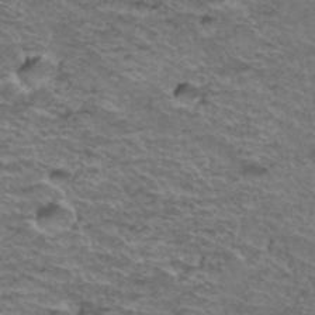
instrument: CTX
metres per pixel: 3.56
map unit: Hto
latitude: 37.8961
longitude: -43.9906
